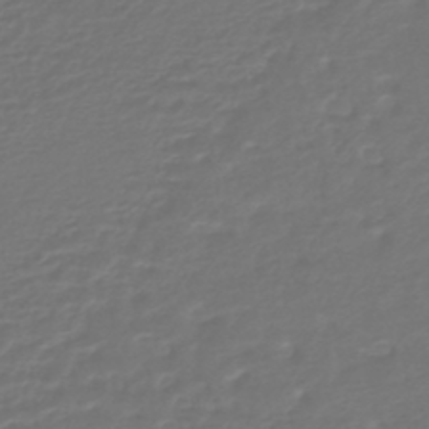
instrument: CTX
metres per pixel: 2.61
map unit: HNhu
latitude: -46.4629
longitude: 99.1431
